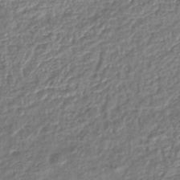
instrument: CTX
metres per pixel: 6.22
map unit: lHb
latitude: -43.6532
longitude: 68.7085
